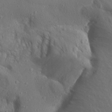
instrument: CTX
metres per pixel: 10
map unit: Aa
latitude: 13.2726
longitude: -142.5546
